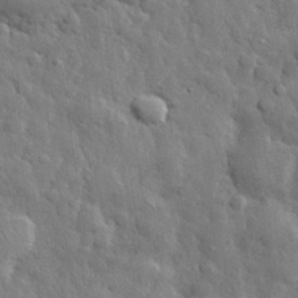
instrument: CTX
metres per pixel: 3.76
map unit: eHh
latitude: 32.6868
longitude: -79.3293
